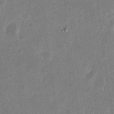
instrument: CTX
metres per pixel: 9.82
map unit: eHh
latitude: 21.0459
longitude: -69.1214
